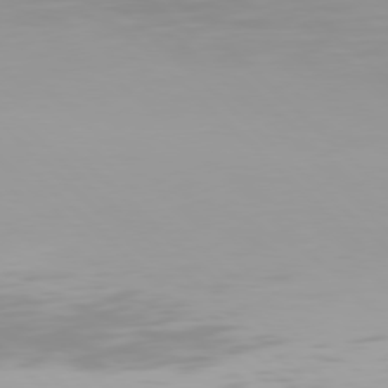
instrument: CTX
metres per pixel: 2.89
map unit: Hpe
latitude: 77.3103
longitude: -132.4223
